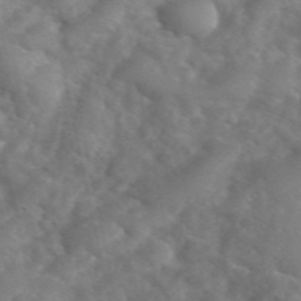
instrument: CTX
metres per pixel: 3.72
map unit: eHh
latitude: 40.5923
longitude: -57.0647
